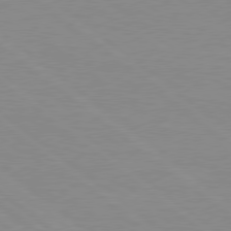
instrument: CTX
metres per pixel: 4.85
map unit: Hpe
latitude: 78.4412
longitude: -124.4412
